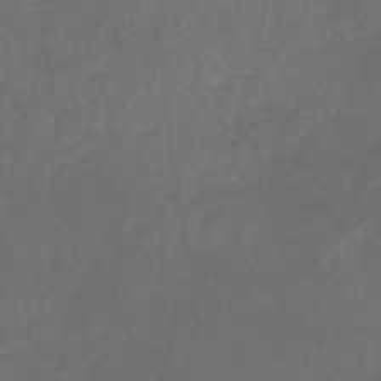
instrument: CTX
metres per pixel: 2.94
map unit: eHb
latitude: -32.7464
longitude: 72.2739
